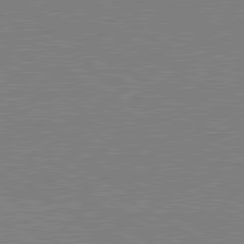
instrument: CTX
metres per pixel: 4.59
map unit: lApd
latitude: 81.0458
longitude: 151.8611
